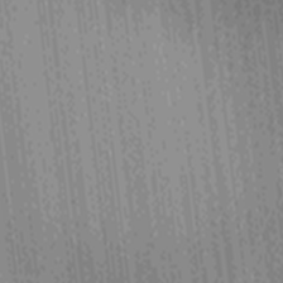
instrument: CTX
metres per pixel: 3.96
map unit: Ave
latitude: -7.3887
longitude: -123.4615
